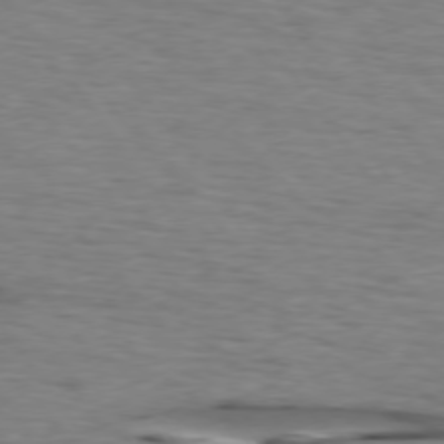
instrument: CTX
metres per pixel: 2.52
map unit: lApd
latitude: 74.7624
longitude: -71.8205
